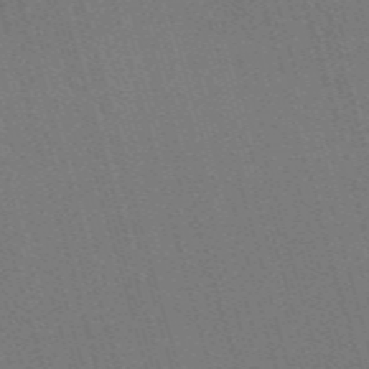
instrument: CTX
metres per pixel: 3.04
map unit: Nve
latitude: -59.0864
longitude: 63.0297
